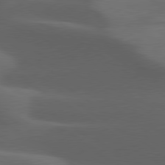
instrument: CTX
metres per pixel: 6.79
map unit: lApd
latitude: 79.3482
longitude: -50.2144
